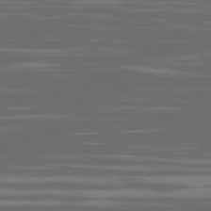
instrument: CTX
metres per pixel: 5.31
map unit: Ap
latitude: -79.4832
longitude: -103.4993
